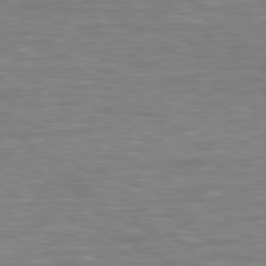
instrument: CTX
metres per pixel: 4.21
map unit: lApd
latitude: 78.9892
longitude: -116.0633
